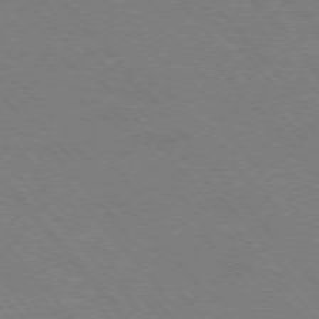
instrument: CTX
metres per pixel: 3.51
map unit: Hpe
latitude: -76.4629
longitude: -13.2537
